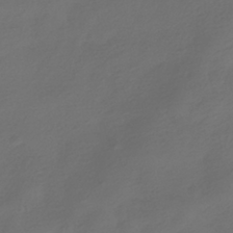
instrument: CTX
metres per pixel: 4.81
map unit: HNhu
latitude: -39.7100
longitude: 96.4629
